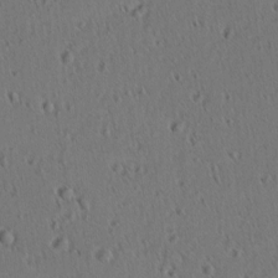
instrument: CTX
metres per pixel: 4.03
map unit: lAvf
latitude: -9.7855
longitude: -120.0255
